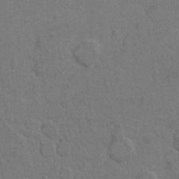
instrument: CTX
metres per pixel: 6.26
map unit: Hto
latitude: 6.3089
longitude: -62.5357
